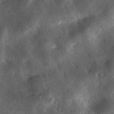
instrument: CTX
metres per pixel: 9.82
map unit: Ave
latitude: 18.0255
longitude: -131.4994
